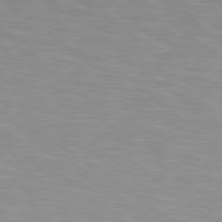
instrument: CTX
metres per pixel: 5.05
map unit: Hpe
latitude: 78.6869
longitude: 175.8611
